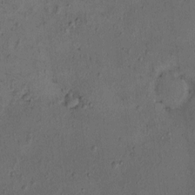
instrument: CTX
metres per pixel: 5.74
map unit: eHh
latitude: -0.6708
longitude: 18.8975
